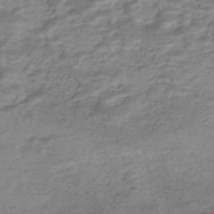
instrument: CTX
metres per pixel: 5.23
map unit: Nhe
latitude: -47.7666
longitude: -171.2537
